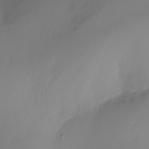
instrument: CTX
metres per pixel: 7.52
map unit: Nhu
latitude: -16.4440
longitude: -50.7435
